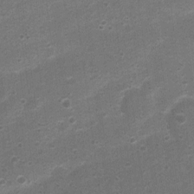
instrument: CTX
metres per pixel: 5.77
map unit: Nhu
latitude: 4.4601
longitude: -25.9528
